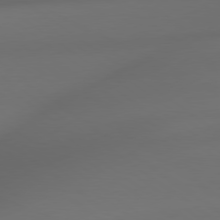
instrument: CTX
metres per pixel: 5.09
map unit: lApd
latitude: 78.9703
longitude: -165.2726
